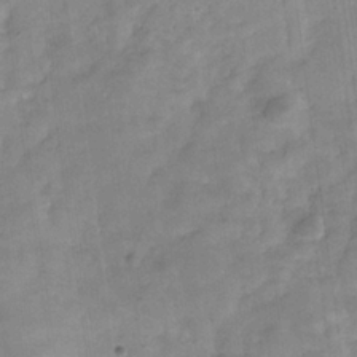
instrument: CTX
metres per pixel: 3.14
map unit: Hve
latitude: -31.7855
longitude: 92.5196
